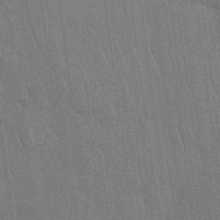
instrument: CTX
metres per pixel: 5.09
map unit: Nhu
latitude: 27.4993
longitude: -68.0255
